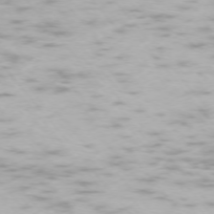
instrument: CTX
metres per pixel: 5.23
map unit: Ap
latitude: -74.4818
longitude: -74.2900
